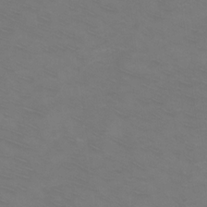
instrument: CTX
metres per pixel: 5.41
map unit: Ht
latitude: 1.7449
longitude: -32.9325
